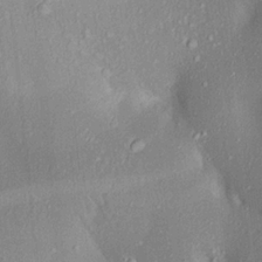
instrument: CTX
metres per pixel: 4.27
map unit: Aa
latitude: 19.0836
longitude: -147.4049
